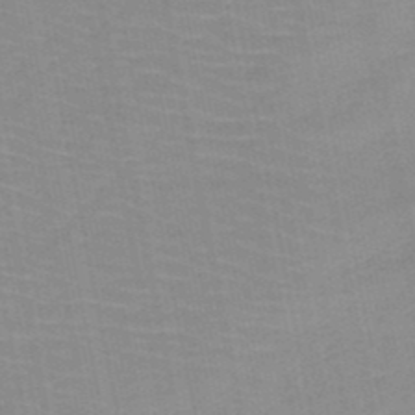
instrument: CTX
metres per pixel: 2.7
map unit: HNb
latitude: -49.5399
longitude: -49.2915
